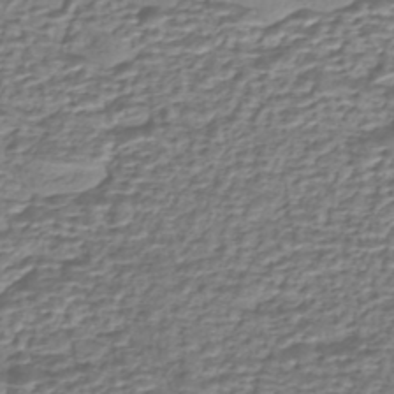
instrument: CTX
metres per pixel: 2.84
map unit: eHh
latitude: -43.4076
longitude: 121.0297
